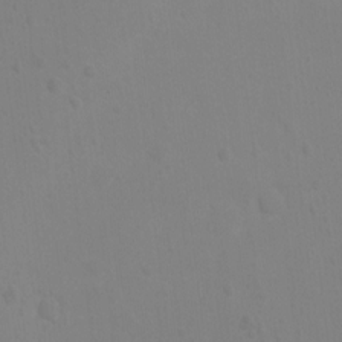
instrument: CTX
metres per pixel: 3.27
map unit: Ht
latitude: 3.1403
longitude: -28.6868
